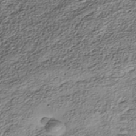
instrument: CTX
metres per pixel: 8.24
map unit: Nhe
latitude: -38.7085
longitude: -147.9528
